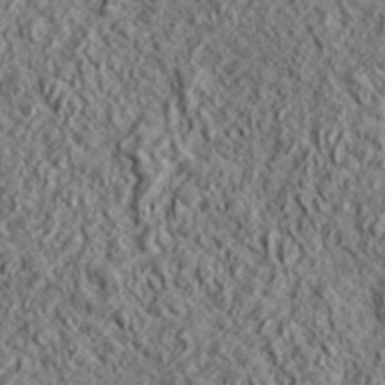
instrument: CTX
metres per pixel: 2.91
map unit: lHvf
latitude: 42.6113
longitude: -89.4049
